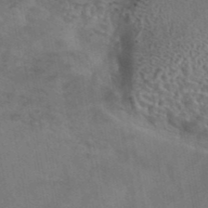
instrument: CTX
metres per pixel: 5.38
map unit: eAb
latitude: 43.3860
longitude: 104.0661
